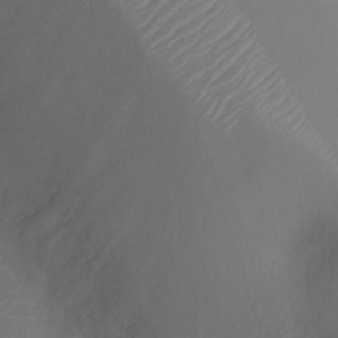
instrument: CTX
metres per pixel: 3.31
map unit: Ht
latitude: -10.0472
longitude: -19.5371
